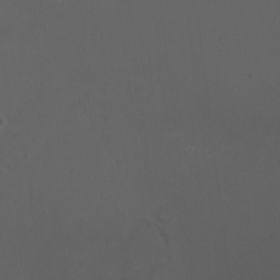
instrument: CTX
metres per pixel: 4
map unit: HNhu
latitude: 5.3482
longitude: 8.4818
